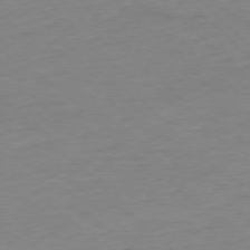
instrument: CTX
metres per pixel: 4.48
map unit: Ap
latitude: -77.0675
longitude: -79.6316
